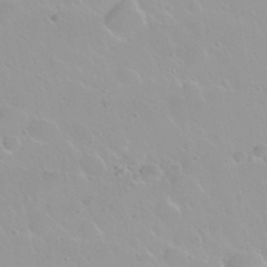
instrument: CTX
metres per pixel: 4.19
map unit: Nhu
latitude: 30.0255
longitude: -55.3670
